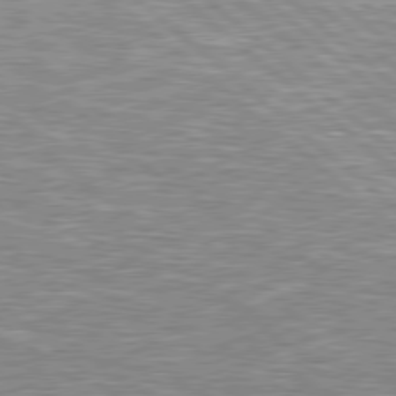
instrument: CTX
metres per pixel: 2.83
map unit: Hpe
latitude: 78.5924
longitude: -157.4048
